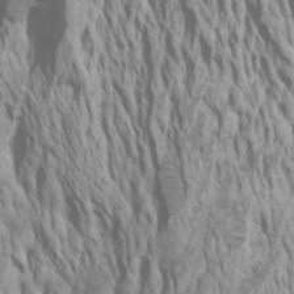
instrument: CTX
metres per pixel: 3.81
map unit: Htu
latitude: -5.3887
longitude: -74.0633
